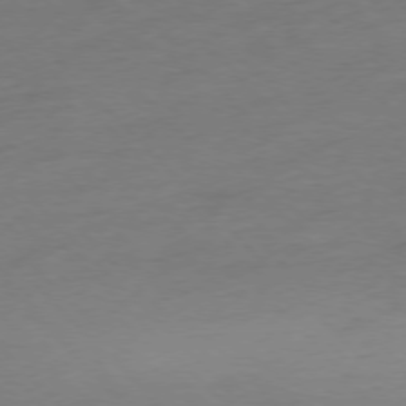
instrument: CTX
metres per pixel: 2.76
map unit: Hpe
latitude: -77.0109
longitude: -14.0255
